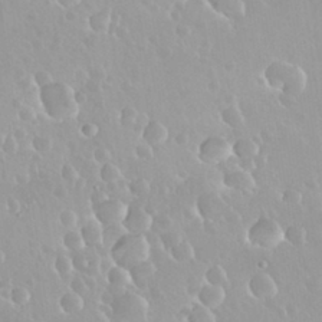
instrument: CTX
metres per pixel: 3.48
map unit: Nhu
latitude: 29.9150
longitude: -57.0647
